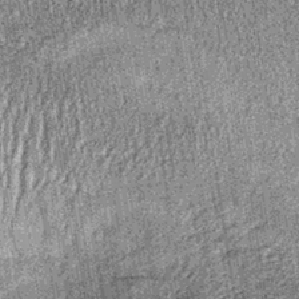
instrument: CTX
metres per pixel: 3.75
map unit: lHb
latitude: -37.5210
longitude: 67.4266
